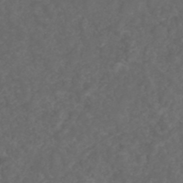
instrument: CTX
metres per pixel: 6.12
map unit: ANa
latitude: 39.0458
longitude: 24.0661
